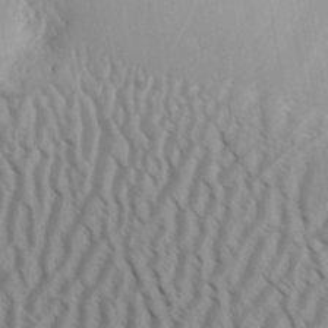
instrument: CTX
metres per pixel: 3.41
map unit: Aa
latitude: 31.4049
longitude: -140.7813
